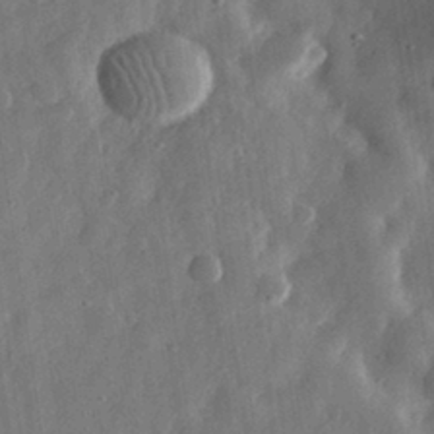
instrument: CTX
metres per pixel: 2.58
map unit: eHh
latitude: 31.1592
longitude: -74.8002
